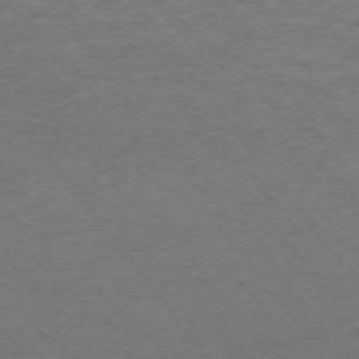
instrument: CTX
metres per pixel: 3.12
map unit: Ap
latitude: -74.4629
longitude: -79.1592
